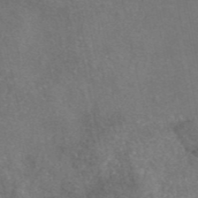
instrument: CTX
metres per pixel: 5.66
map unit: eAb
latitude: 46.6491
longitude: 105.3509
